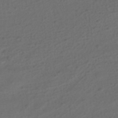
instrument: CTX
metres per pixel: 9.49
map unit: HNhu
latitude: -41.1431
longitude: 101.0108
